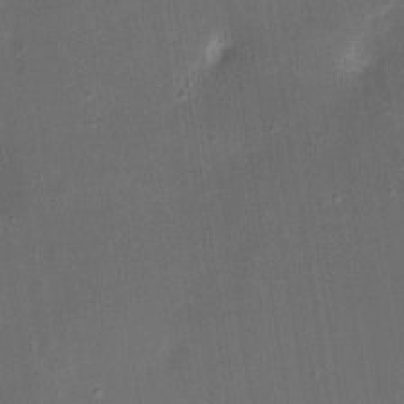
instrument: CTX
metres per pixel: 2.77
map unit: eHh
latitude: 4.3845
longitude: -69.7261
